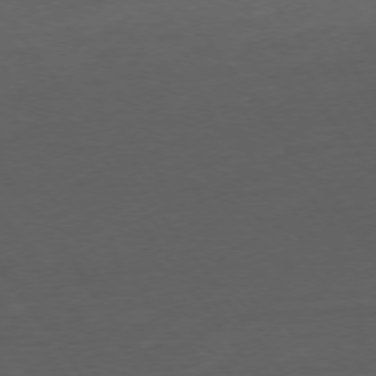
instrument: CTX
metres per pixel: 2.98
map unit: Ap
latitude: -75.9178
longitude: -89.3293
